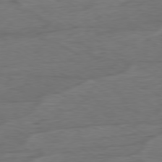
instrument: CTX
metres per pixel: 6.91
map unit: Ap
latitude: -80.1984
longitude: -68.4223
